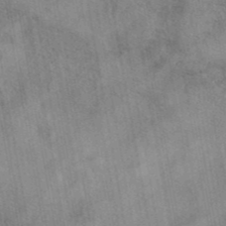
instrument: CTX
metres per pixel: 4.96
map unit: eAb
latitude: 41.3670
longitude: 110.6140
